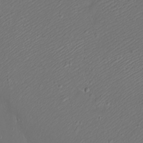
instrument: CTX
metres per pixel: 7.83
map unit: eHh
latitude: -9.3887
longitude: -69.5371
